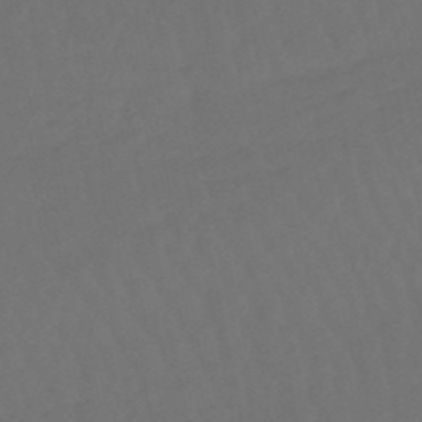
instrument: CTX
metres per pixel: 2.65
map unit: lHb
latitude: -50.5385
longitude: 80.9353
